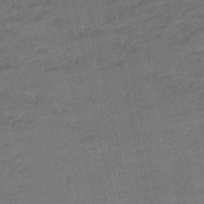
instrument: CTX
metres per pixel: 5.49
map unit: eHh
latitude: -54.2740
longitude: -89.8962
